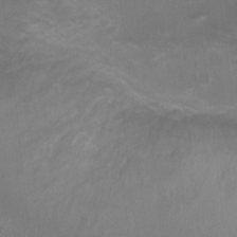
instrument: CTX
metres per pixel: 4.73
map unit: Ht
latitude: -0.9731
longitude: -16.6302
